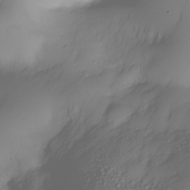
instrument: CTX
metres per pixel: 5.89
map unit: Nhe
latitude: -34.4629
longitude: -143.1214
